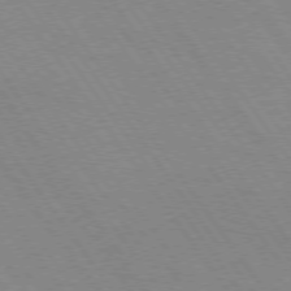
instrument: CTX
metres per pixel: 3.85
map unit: Hpe
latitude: 74.2145
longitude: -141.1592
